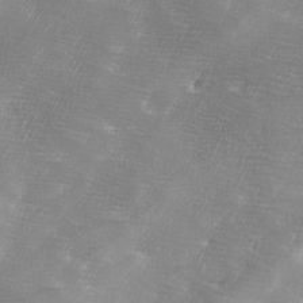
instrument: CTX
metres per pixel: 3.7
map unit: Ave
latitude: 10.1389
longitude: -106.1200
